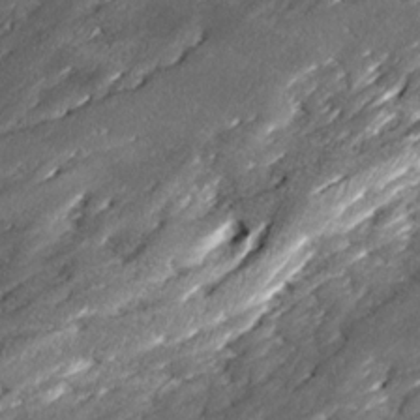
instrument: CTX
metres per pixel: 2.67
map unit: Ave
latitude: 16.5357
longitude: -136.8947
